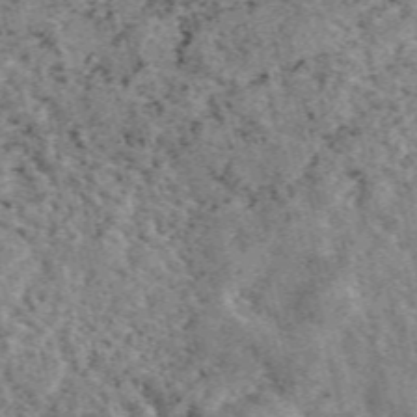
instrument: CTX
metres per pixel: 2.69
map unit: eAb
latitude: 44.9136
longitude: 111.7855
